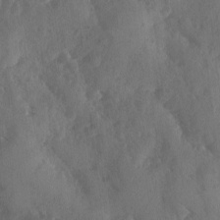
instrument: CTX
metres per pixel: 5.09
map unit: Ave
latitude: -10.0094
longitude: -118.4412
